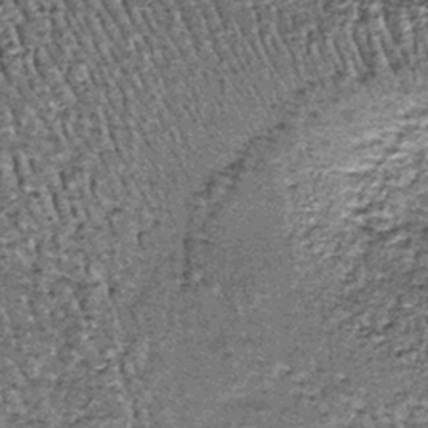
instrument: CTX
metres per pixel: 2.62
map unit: lHb
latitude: -39.5588
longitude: 65.3132
